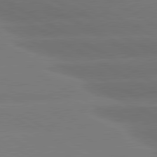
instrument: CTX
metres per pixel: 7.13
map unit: lApd
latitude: 80.5924
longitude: -146.7247
